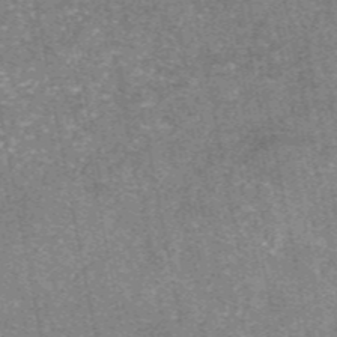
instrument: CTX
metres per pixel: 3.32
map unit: eAb
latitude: 47.5371
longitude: 106.7841
